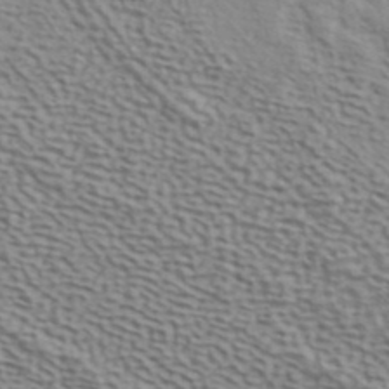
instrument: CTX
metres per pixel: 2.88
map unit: ANa
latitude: 41.8394
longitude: 50.1605
